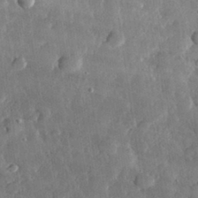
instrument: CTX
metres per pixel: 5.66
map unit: lHvf
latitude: 32.0444
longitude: -88.6113
